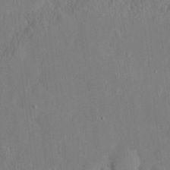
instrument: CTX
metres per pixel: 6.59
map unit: eHh
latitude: 5.2537
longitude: -72.7813
